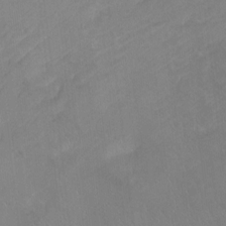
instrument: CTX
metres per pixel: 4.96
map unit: Ht
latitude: -10.1795
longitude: -39.5371
